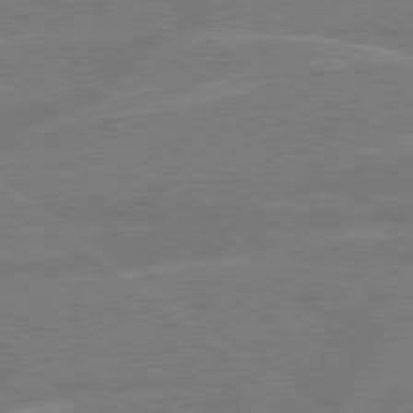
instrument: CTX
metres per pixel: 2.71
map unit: Hpe
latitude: 78.7058
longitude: -129.6694
